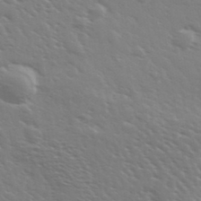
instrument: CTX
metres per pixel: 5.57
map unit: Ave
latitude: 36.9703
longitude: -109.2537
